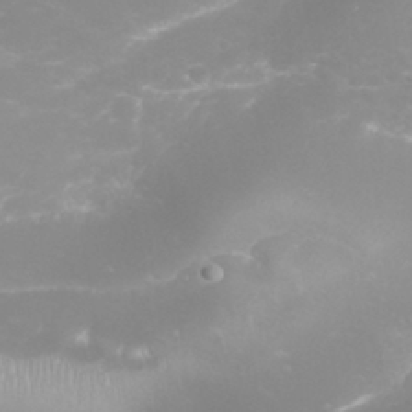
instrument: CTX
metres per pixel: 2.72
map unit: eHh
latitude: 31.9906
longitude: -62.9136
